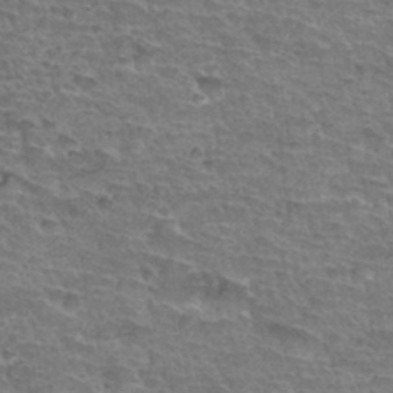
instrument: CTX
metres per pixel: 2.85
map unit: Hto
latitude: 34.4979
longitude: -44.7813
